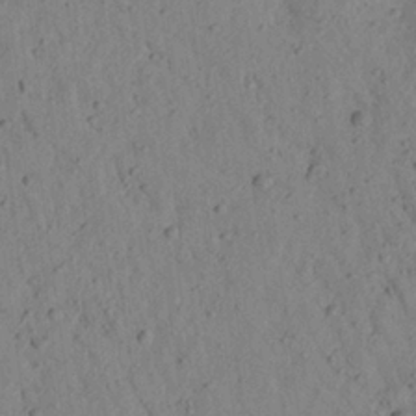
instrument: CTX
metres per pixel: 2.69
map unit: Aa
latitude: 23.0269
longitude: -148.2334
